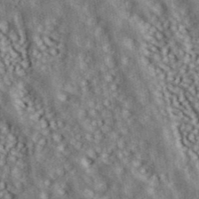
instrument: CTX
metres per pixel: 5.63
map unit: ANa
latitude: 40.9513
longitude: 52.2361
